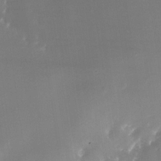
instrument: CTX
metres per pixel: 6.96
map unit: Nhe
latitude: -32.3118
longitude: -116.4790
